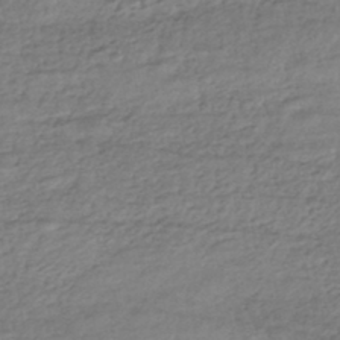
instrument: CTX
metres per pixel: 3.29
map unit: HNhu
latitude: -43.6532
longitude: 105.5021
